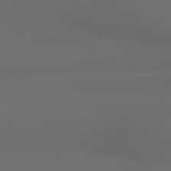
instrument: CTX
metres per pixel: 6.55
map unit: Hpe
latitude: 78.5924
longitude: -133.9906
